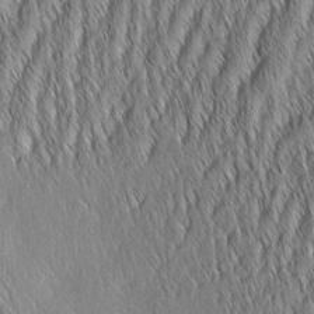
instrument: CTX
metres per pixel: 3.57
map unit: Aa
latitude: 6.6868
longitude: -130.3279
